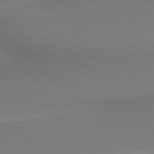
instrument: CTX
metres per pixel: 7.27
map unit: lApd
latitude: 79.4238
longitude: 178.2361
